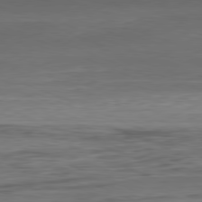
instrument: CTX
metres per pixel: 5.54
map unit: Ap
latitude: -81.4077
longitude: -80.5546
